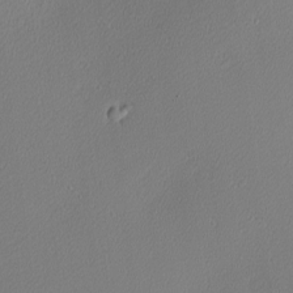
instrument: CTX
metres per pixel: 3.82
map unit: Nhu
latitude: 0.2144
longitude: -78.7247
